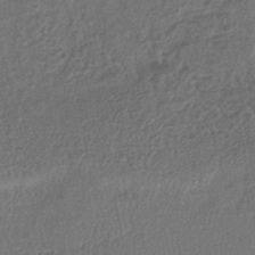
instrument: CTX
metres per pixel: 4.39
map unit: lHb
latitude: -40.7274
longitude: 69.1998
